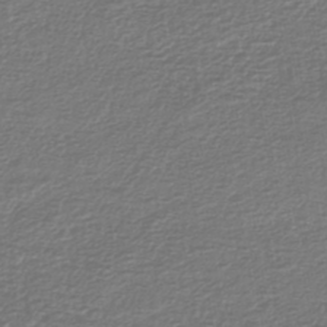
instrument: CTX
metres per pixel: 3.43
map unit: lHb
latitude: -41.4832
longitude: 72.4818
